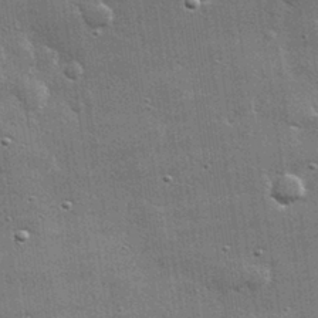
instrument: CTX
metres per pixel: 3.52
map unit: lHvf
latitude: 32.2900
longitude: -91.2915
